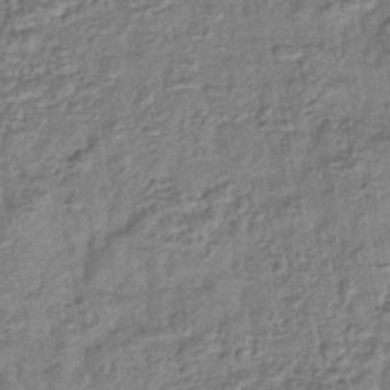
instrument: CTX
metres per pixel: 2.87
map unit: lHb
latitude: -43.0675
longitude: 79.3131
